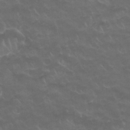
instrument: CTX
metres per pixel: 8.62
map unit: Nhu
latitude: 26.4790
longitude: -53.0648
